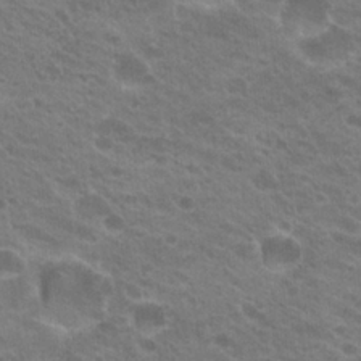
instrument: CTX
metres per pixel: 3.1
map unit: Hto
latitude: 22.2333
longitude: -37.8017
